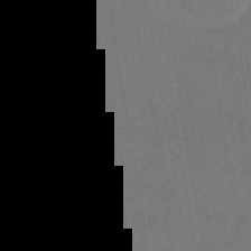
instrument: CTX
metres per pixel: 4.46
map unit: HNhu
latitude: -44.7274
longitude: 94.5007
